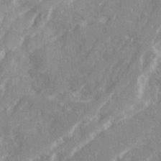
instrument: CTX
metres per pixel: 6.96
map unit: Ave
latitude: 21.1970
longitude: -130.7625
